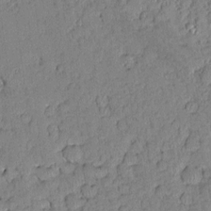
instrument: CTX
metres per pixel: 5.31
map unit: Aa
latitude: 10.2145
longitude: -129.3104
